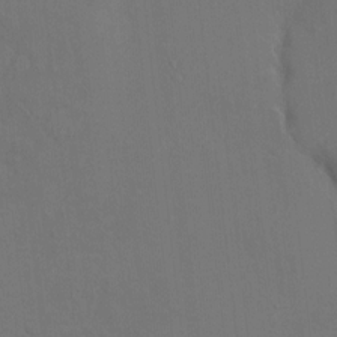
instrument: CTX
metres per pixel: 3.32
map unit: HNhu
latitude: 6.3845
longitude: 4.1605
